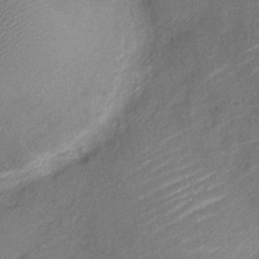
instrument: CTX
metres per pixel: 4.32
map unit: Nve
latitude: -19.1053
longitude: 108.7085
